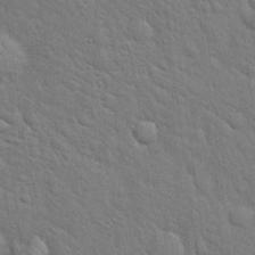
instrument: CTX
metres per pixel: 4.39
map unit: Hto
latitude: 19.1592
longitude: -51.9339
